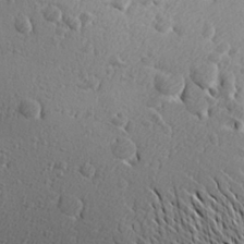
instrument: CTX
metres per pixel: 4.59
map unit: Aa
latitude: 27.2537
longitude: -142.3656
